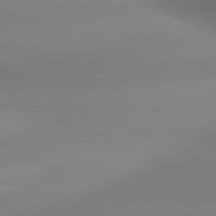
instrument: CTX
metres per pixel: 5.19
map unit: lApd
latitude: 81.0458
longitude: 131.1620
